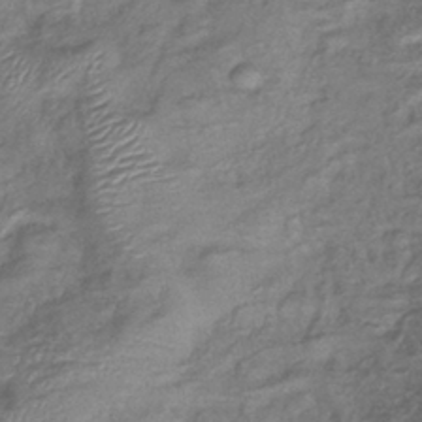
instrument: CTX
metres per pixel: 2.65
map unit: eHb
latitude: -39.1620
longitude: 78.3117
